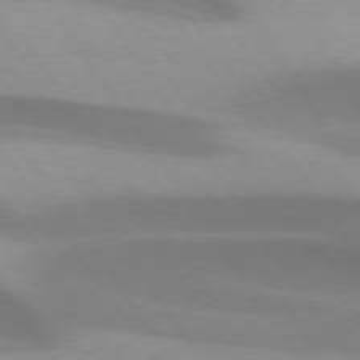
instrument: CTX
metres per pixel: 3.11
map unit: lApd
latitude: 75.3104
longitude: -67.0080
